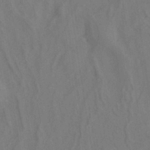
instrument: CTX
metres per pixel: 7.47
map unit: ANa
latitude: -38.6141
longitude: 96.1417
